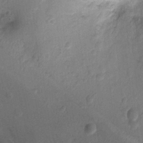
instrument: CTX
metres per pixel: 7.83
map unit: Ht
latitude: -3.3698
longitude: -26.6491
